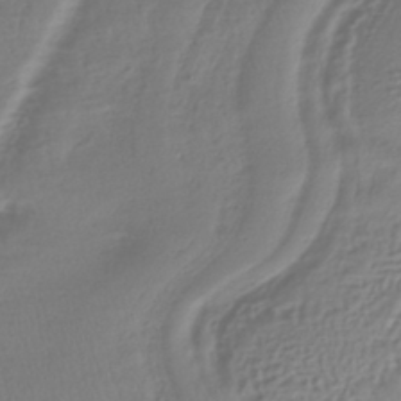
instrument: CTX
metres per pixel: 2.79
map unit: HNhu
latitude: -42.3873
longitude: 102.4251
